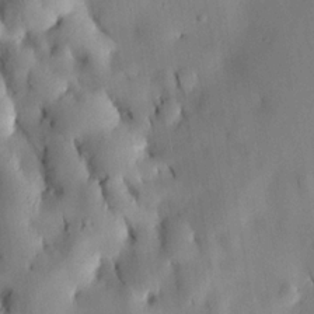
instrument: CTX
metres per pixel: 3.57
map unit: HNhu
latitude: 14.9514
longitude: 12.2173
